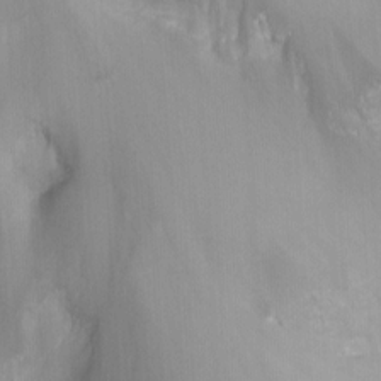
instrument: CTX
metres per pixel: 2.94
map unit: Nhu
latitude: -12.6141
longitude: -65.7072
